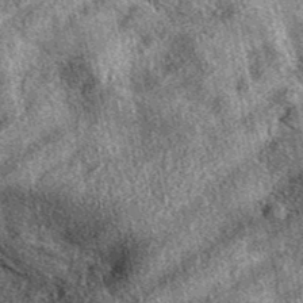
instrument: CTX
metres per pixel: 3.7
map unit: eAb
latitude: 39.2159
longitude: 109.2754
